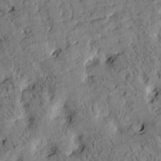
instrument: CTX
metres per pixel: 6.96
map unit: Htu
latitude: -2.6896
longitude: 175.3320
